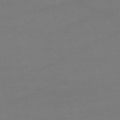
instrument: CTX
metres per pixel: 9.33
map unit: lHb
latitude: -46.5762
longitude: 67.7289
